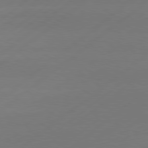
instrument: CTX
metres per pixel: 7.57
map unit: Hpe
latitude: 78.5168
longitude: -131.1781
